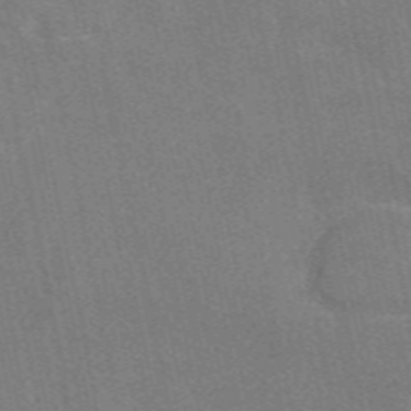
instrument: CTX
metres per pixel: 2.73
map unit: eAb
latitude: 50.4601
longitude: 116.5195
